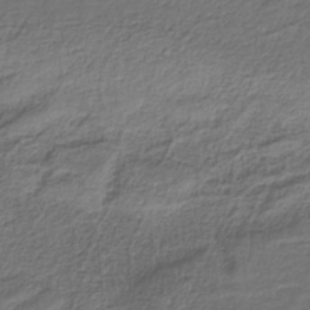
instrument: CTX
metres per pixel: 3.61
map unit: HNb
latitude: -35.9745
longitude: 58.6707
